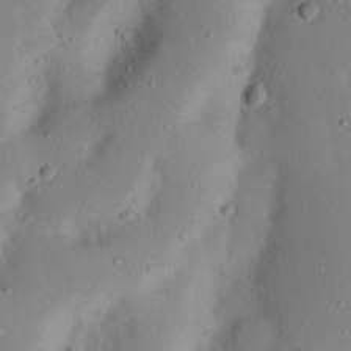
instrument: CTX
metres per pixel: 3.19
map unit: Nhu
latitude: 23.1970
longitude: -72.9703
